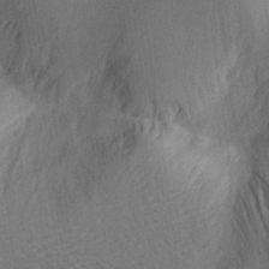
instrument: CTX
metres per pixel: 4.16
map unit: Aa
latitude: 26.1578
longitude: -143.6505
